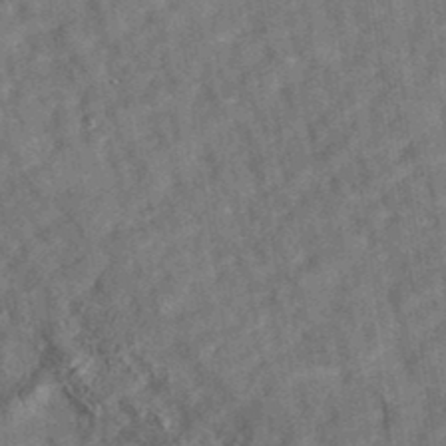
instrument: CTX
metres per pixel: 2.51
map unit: eAb
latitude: 35.1403
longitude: 110.9541
